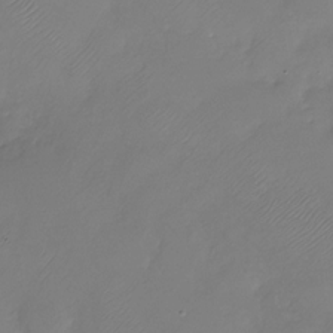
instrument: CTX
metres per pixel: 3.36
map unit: Nhu
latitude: -28.5007
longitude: -59.3104
